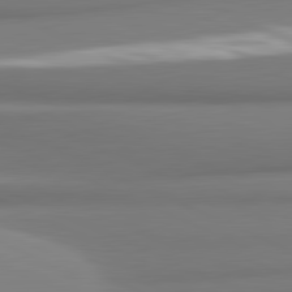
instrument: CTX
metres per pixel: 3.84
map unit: lApd
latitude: 81.7639
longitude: 176.4629
